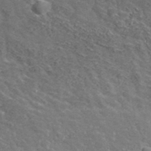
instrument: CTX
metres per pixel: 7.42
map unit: lHvf
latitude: 38.5168
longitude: -87.4426
